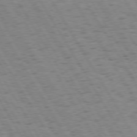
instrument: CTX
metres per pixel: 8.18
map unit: Hpe
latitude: 73.8395
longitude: -135.6505
